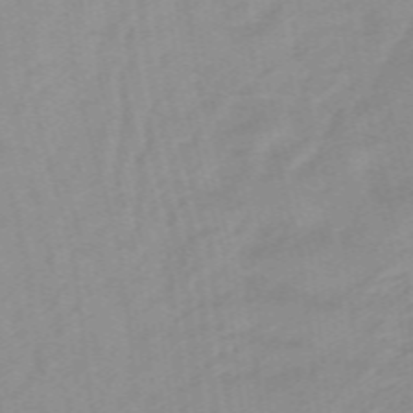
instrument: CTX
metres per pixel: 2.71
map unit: lHb
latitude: -48.0094
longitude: 83.4076
